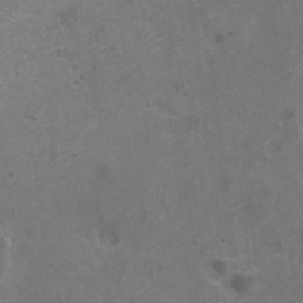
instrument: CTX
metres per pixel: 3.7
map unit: HNhu
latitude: 1.3292
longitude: 3.1809
